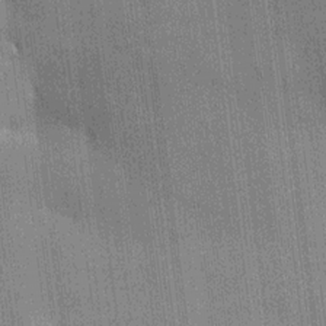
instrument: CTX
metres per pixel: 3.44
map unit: HNhu
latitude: 14.9514
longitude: 12.6708
